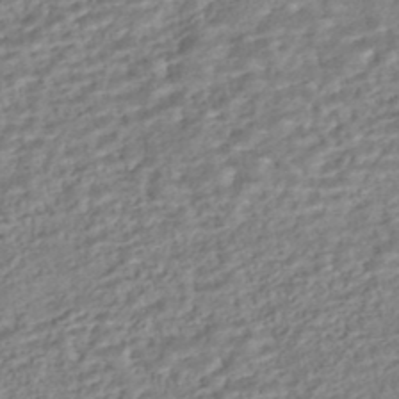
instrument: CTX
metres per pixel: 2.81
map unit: HNhu
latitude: -44.0472
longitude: 101.7477
